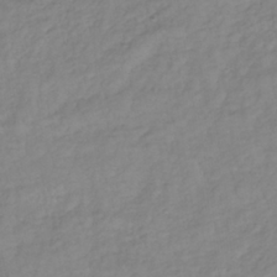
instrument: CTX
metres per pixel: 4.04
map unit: lHb
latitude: -37.2565
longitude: 70.0661
